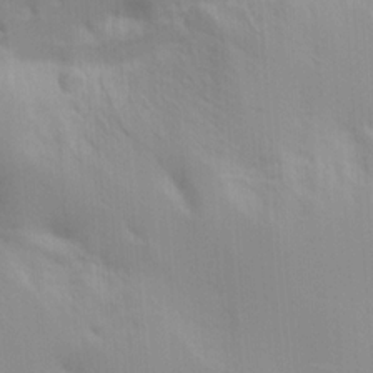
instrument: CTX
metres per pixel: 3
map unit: Hve
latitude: 17.5938
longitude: 150.7463
